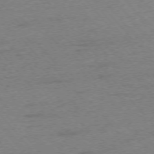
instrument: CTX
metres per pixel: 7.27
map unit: Ap
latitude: -75.7856
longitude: -71.8772
